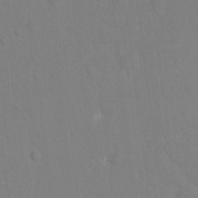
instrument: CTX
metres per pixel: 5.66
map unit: Nhu
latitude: -8.0283
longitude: -43.9717
